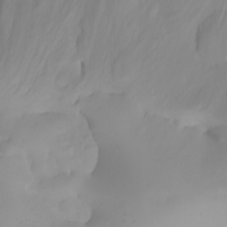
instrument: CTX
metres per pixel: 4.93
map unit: Nhu
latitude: -4.4440
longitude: -84.9703
